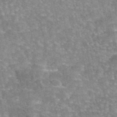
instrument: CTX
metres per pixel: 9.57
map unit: eAb
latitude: 45.2348
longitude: 105.6344
